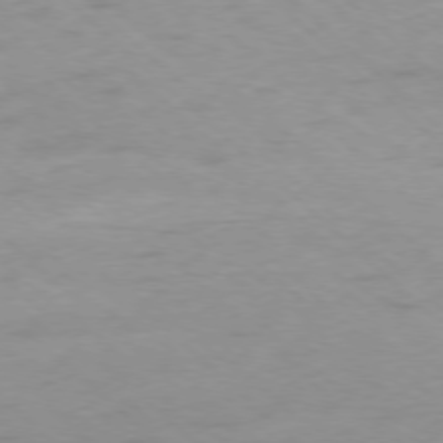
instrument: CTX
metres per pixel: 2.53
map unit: Ap
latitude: -77.6344
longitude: -79.0270
